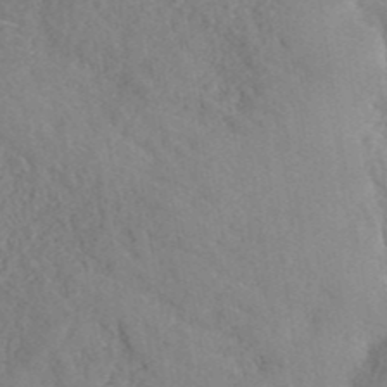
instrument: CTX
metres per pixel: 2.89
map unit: ANa
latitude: 41.8961
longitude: 53.5966
